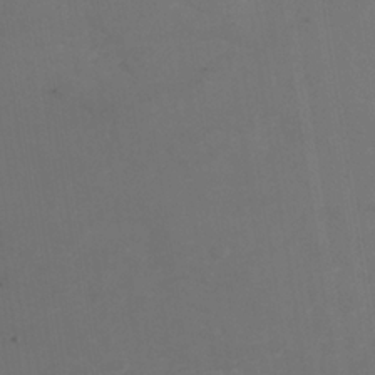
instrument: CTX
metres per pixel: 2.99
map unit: Nhe
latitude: -37.5966
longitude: -90.5546
